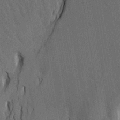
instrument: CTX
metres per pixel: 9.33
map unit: Htu
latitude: -4.2550
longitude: -177.6505
